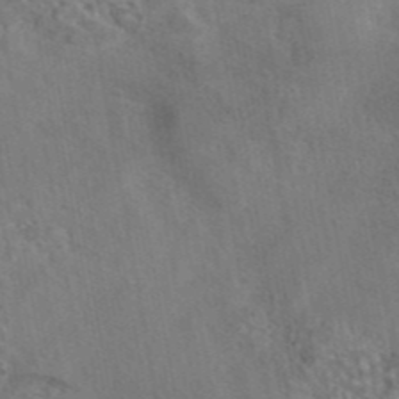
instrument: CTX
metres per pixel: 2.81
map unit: eAb
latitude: 43.1214
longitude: 104.1417
